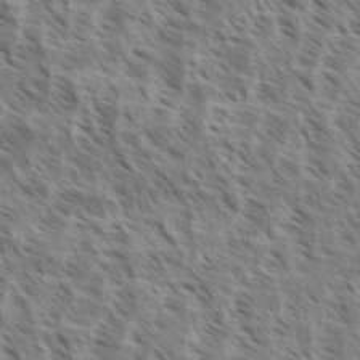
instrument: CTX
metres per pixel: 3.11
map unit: eHh
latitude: 34.9702
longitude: -138.9514
